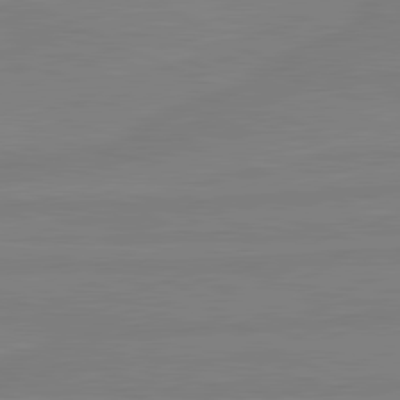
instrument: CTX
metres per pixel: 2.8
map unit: lApd
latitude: 81.4615
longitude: -178.0633
